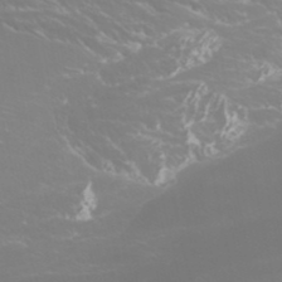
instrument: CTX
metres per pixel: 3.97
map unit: Htu
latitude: -5.6722
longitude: -72.8569
